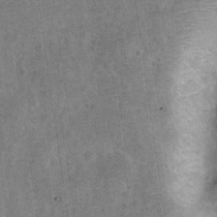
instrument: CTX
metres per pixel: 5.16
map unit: Nve
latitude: -25.3887
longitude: 105.7288
